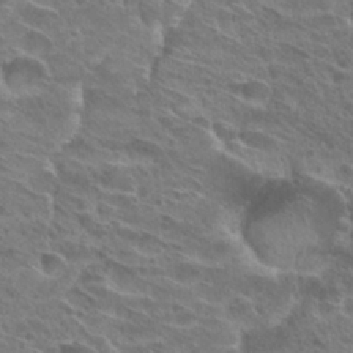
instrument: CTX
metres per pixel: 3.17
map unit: Hto
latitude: 27.9906
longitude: -39.1970
